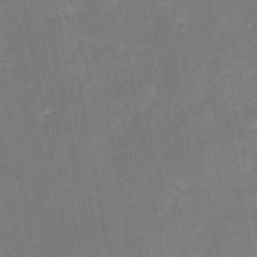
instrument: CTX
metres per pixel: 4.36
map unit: eHh
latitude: 5.0269
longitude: -69.7639
